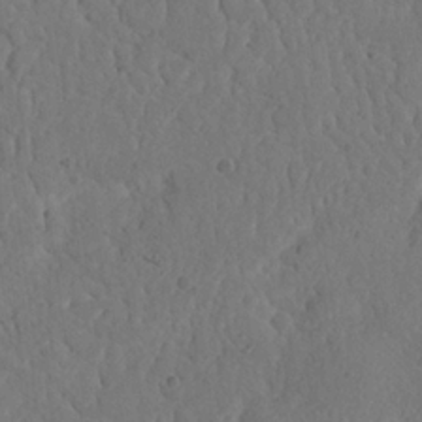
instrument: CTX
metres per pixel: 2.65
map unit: Nhu
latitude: 22.1011
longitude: -74.0255
